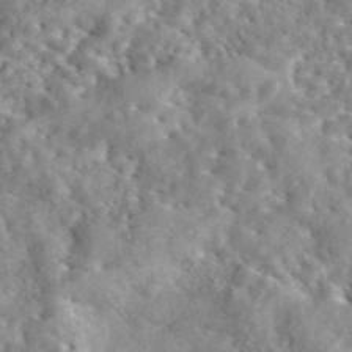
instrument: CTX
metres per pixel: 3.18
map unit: eAb
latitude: 44.9702
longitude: 128.4440
